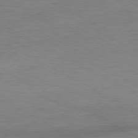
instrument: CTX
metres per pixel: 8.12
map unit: Ap
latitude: -80.3307
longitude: -83.3670
